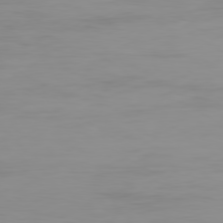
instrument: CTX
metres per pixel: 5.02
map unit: Ap
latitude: -79.5021
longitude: -77.3670
